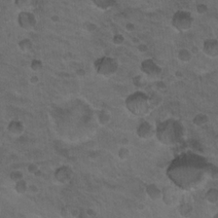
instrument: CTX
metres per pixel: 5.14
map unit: Nhu
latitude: 18.8569
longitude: -32.4412
